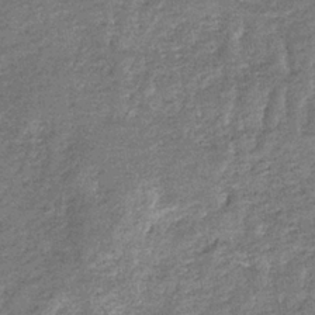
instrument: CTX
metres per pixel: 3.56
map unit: eHb
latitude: -36.2361
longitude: 78.7463
